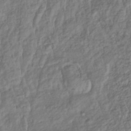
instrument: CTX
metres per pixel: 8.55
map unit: lHb
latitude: -39.2376
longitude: 71.4832
